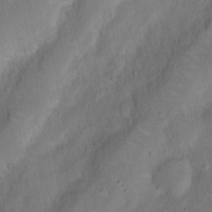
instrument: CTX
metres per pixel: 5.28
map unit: Nhu
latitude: 5.0647
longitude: -24.3089
